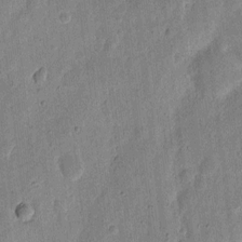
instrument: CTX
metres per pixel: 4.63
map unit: eHh
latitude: 7.4615
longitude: -71.2726
